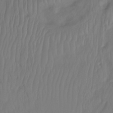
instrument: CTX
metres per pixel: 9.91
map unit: Nhu
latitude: -13.1431
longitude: -62.8758
